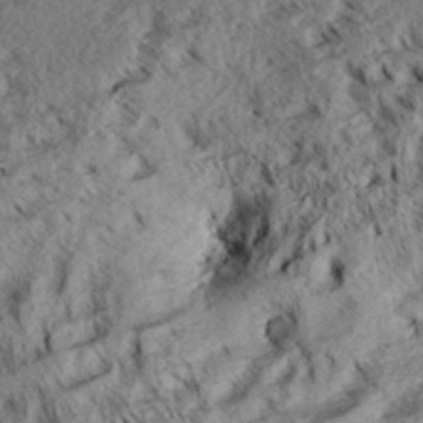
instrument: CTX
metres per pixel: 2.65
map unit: Aa
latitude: 33.5749
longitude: -137.2348
